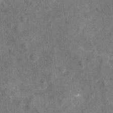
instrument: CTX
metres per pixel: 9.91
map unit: Nhu
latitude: -17.4644
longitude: -56.4223
